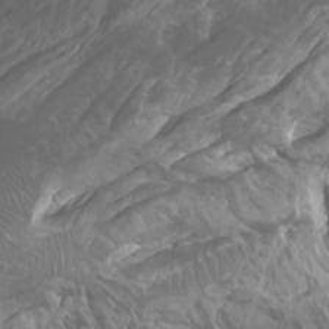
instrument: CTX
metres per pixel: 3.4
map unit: Htu
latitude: -5.2376
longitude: -75.8017
